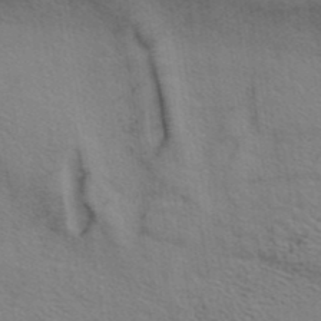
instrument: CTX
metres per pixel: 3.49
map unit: ANa
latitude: 39.6127
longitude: 28.7274
